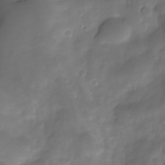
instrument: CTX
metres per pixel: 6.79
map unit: Nhe
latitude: -33.8045
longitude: -146.0822
